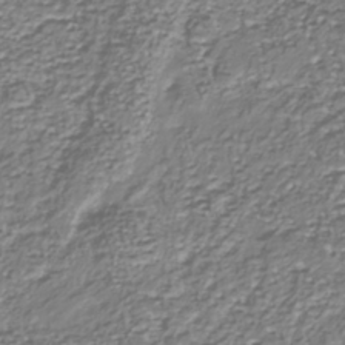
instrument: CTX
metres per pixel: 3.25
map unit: Nhu
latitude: -39.2754
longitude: -81.6127
